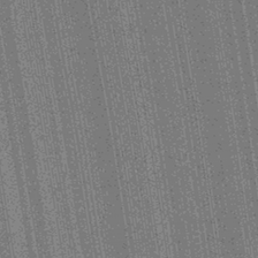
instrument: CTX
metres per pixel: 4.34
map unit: Aa
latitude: 27.9717
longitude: -147.3671
